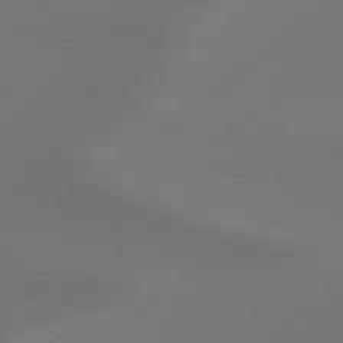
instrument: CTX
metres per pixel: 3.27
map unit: Hpe
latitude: 78.6302
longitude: -130.5924
